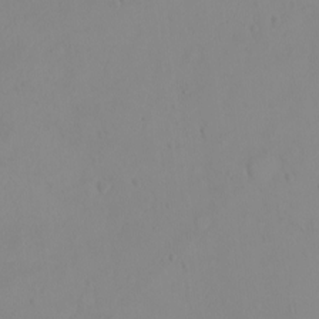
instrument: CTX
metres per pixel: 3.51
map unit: eHh
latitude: -9.7478
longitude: -68.3278
